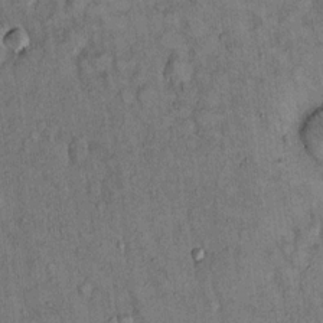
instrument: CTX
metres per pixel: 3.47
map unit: Hto
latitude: 13.7828
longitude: -59.0459
